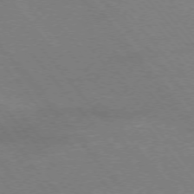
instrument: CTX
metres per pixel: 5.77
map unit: Ap
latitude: -75.7856
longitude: -74.3845
